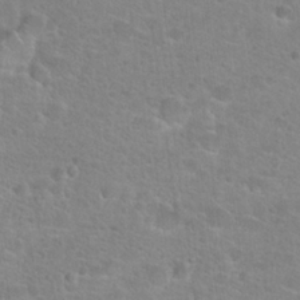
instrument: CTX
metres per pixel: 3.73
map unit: Hto
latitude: 25.0458
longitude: -48.7057
